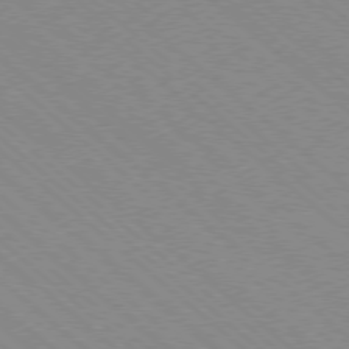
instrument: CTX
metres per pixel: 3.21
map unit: Ap
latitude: -78.5384
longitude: -65.6505
